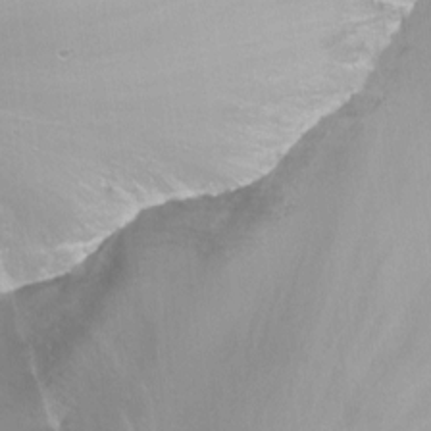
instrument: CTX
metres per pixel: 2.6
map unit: Nhu
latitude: -13.4455
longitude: -57.2536
